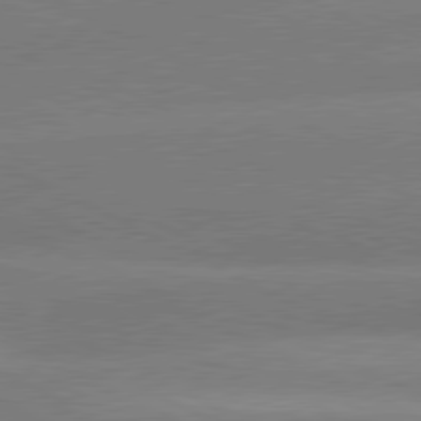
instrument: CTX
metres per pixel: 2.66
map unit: lApd
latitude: 80.6679
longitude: -151.7260
